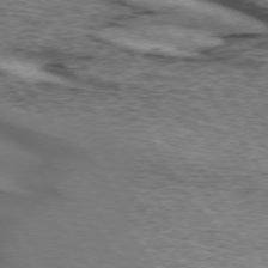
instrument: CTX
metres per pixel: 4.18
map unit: lApd
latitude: 73.6883
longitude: -75.4615
